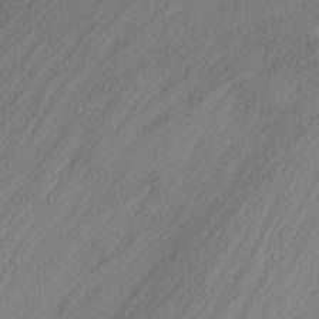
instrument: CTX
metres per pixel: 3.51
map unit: Nhu
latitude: -9.0108
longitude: -43.8017
